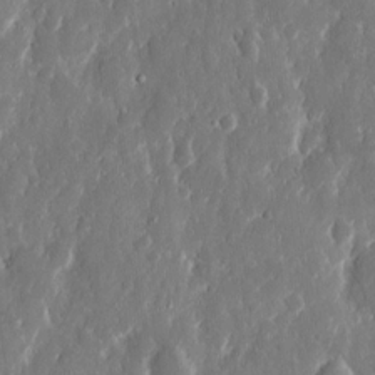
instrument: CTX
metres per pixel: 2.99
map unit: eHh
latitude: 12.8002
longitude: -72.1200
